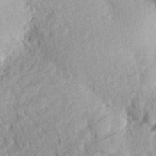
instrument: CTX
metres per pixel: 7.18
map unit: Aa
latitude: 27.3860
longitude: -144.0444
